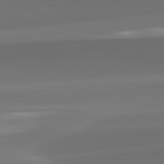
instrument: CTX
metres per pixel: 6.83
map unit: lApd
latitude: 82.1766
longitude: -162.5924
